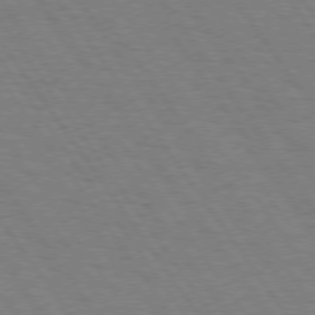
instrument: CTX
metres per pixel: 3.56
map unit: Hpe
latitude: 74.5735
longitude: -137.0459
